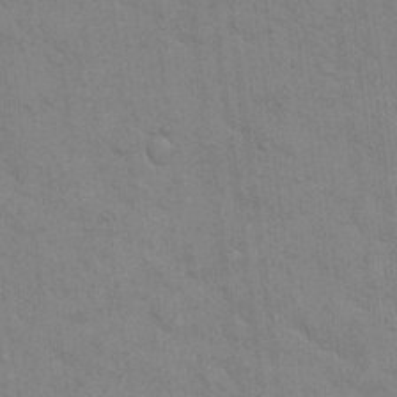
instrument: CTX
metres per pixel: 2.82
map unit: eHh
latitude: 19.5182
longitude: -62.1200
